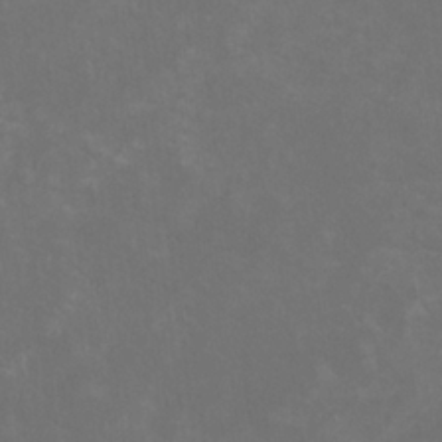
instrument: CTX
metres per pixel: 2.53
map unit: HNhu
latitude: 0.7624
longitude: -1.2915
